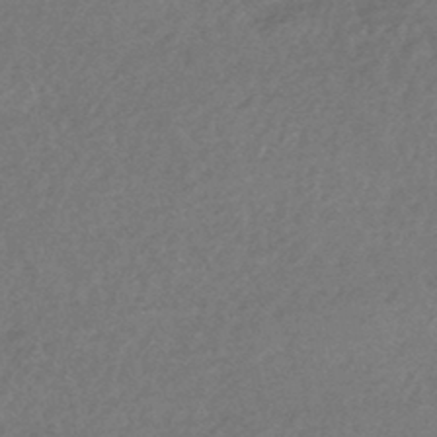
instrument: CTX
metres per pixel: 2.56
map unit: HNhu
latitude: -44.5952
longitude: 92.2928
